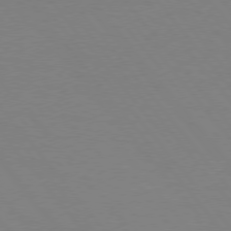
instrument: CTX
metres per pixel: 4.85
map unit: Hpe
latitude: 75.4993
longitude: -144.7624
